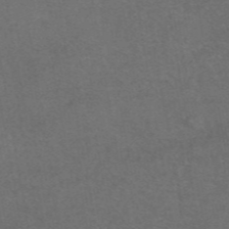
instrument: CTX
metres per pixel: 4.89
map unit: eAb
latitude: 47.1970
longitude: 115.5777
